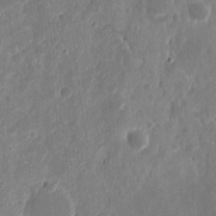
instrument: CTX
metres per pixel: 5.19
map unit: eHh
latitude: 11.0459
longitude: -72.2523
